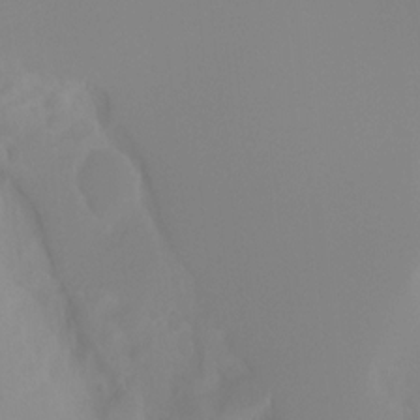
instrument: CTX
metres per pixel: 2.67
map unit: Ht
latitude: -4.5762
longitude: -61.0836
